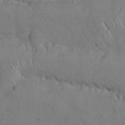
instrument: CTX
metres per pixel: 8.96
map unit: Nhu
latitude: 26.2523
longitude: -70.9136
